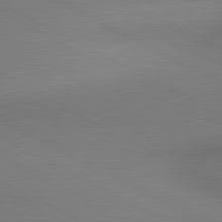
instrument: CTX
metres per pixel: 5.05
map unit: lApd
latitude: 80.9325
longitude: 154.9920
